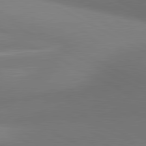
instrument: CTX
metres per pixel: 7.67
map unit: lApd
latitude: 81.0080
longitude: 133.1243
